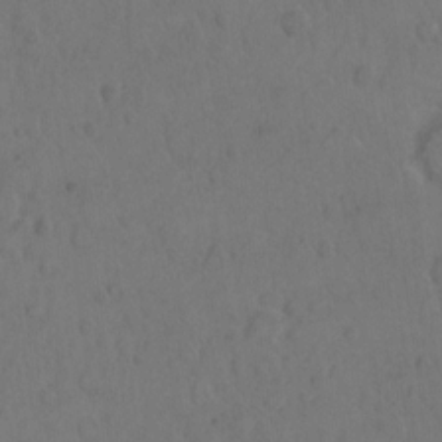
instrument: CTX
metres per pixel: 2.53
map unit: Hto
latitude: 8.2712
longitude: -61.3481
